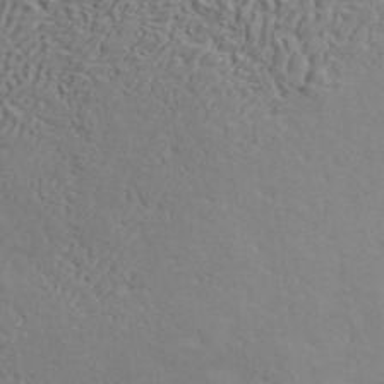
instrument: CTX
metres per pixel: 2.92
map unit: ANa
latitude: 42.4601
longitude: 50.0849
